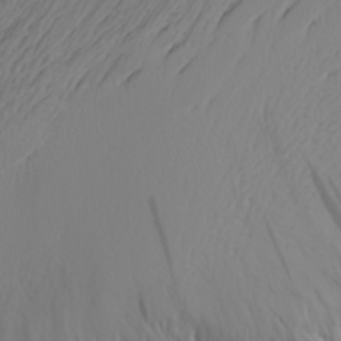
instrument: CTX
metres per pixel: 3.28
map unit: Aa
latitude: 24.7435
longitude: -146.1956
